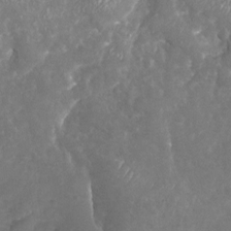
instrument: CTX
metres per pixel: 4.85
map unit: Nhu
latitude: -19.8422
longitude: -57.7449
